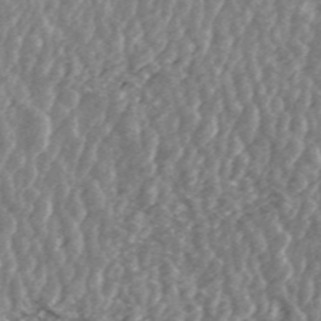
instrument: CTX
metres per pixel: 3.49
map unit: ANa
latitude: 45.6883
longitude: 30.4251
